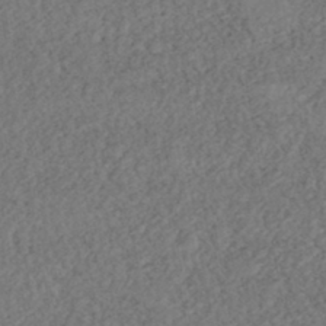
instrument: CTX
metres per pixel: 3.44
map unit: ANa
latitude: -43.5399
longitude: 108.3873
